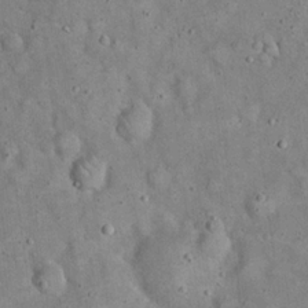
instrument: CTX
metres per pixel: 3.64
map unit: eHh
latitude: 19.8772
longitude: -61.1214
